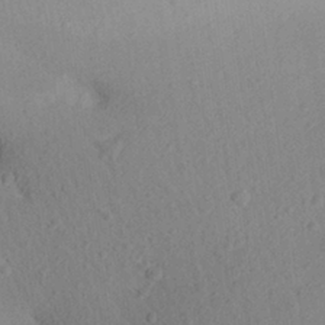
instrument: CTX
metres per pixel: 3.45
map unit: Aa
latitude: 27.2726
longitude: -142.7246
